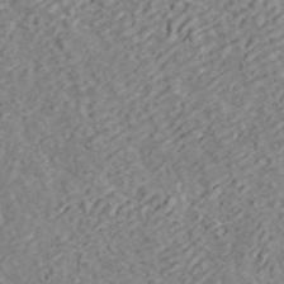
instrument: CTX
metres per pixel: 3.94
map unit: ANa
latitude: 45.4048
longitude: 23.4832
